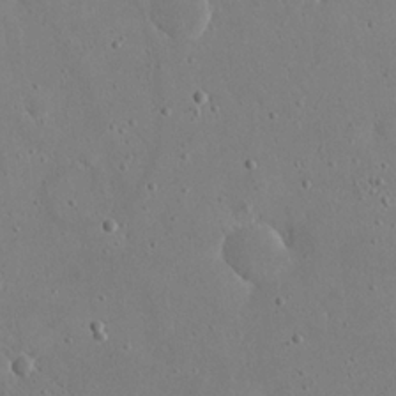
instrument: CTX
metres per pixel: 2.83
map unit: eHh
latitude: 21.5182
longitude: -68.8569
